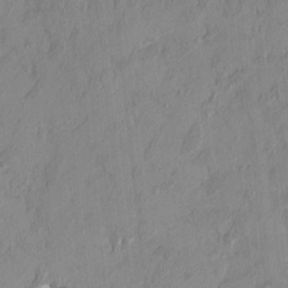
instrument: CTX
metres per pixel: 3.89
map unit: HNhu
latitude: 0.6490
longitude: -5.5560
